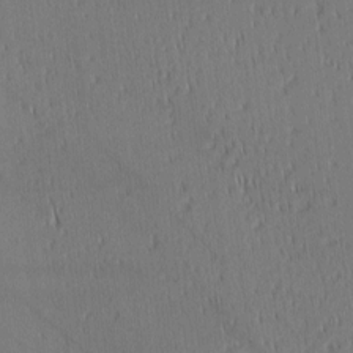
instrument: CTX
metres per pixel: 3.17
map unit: Ave
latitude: 2.6301
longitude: -115.0080
